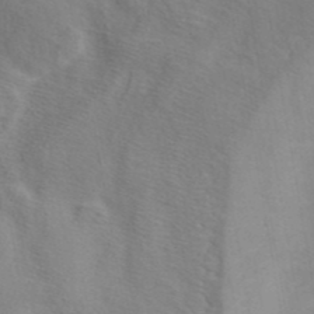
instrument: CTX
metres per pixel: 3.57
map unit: ANa
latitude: 41.9528
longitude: 53.9556
